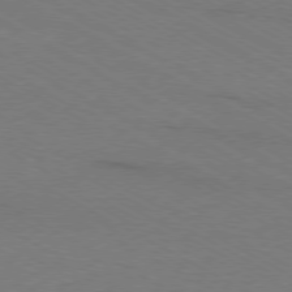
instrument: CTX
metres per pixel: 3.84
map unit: Ap
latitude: -79.5399
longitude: -82.5167
